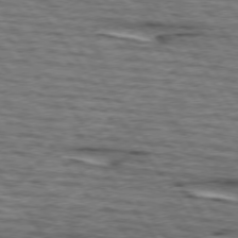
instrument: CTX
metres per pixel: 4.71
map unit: lApd
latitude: 74.6302
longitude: -73.3482
